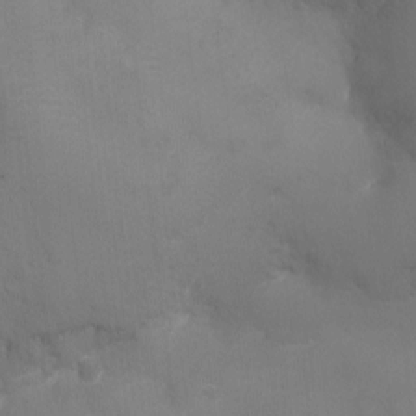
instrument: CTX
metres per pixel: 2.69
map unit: Ht
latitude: -9.0108
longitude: -24.5167
